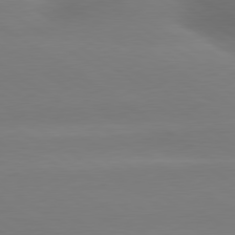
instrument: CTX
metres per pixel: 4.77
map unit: lApd
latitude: 79.6694
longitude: -134.6490
